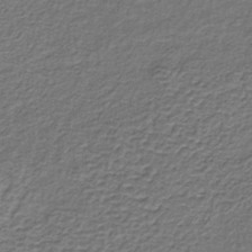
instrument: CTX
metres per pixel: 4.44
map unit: lHb
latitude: -35.8233
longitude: 61.7856
